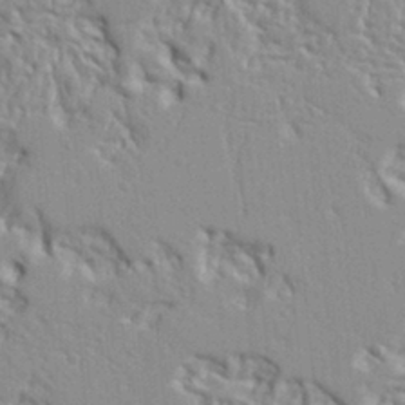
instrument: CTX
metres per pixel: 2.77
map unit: Ht
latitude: 8.3467
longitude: -77.0458
